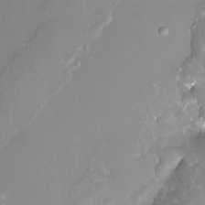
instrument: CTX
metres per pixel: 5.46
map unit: Htu
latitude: -12.5763
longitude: -45.5749
